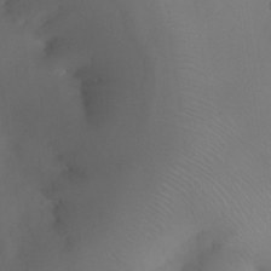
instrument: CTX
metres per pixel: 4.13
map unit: Nhu
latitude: 26.1956
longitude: -57.7260
